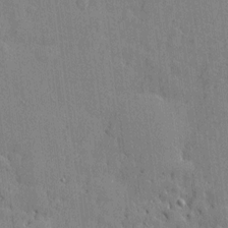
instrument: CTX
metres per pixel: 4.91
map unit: Htu
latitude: -7.3698
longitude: 176.0850
